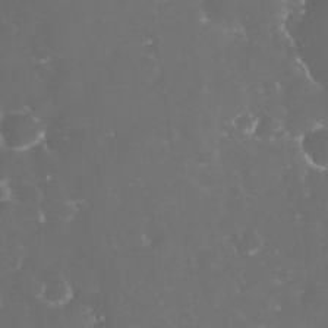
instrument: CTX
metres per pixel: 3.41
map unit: eHh
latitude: 32.8002
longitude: -63.4805
